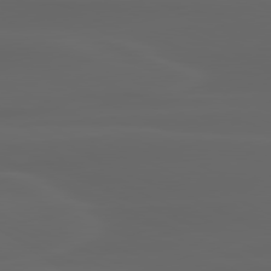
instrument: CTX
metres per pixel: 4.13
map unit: lApd
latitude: 80.3845
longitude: -117.6505
